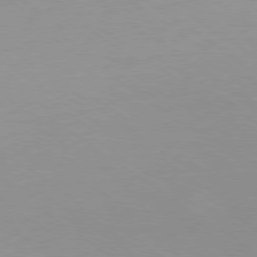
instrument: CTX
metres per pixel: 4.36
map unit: Ap
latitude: -79.1053
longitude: -67.0836
